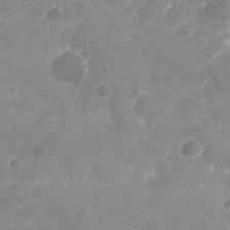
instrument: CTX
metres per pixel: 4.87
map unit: Nhu
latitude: 26.2901
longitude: -52.3656
